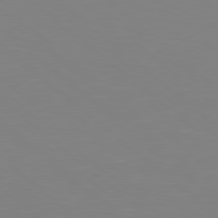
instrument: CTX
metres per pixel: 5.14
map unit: Hpe
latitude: 78.2334
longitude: -172.5356
